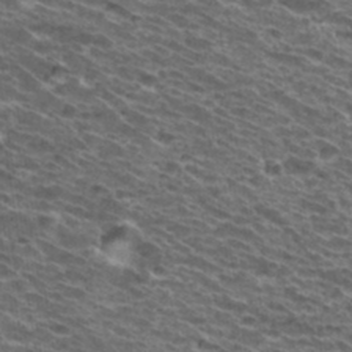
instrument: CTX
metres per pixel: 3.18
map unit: Hto
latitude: 34.1011
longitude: -40.1577
